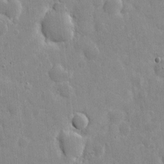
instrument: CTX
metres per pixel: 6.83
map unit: eHh
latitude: 6.4034
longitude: -69.9150
